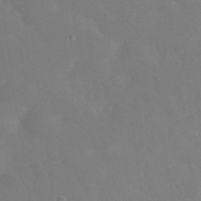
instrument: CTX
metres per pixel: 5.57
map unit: eHh
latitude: 32.9514
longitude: -60.8947
